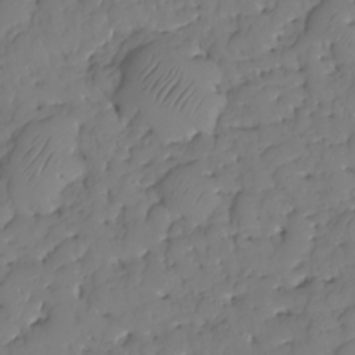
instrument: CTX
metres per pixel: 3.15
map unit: HNhu
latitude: -24.9919
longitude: 49.4077
